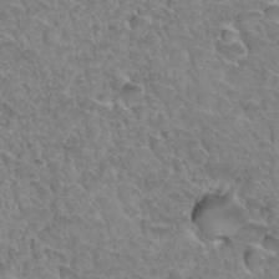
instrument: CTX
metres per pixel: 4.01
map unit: Hto
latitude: 34.2144
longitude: -46.2523
